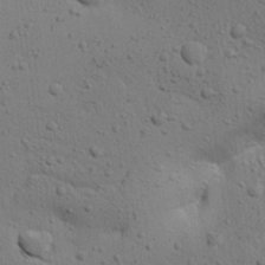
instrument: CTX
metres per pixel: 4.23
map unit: Aa
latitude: 27.6127
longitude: -130.1200
